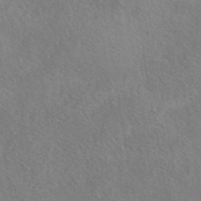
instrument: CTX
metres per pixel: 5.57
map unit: eAb
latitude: 42.3656
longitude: 111.0486
